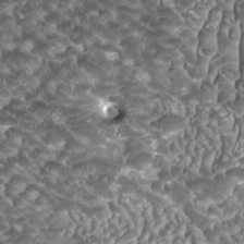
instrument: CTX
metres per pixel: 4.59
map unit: HNhu
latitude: -0.3873
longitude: 1.1243
